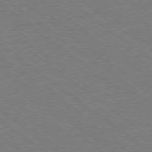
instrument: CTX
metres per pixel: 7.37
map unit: Hpe
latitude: -78.9541
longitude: -14.9892
